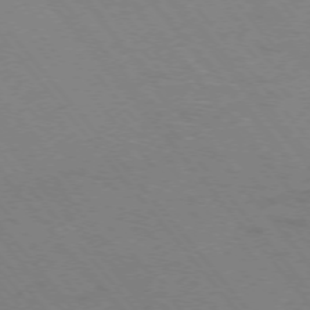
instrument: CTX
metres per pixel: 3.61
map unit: Ap
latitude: -75.6344
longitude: -69.1403
